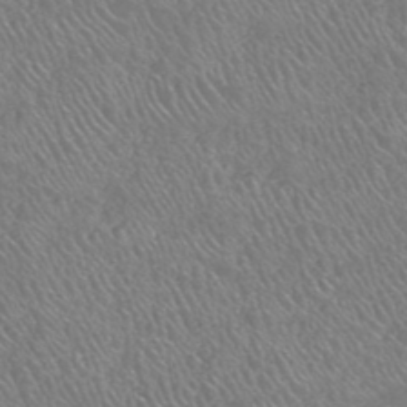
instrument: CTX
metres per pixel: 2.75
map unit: HNhu
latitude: -47.4265
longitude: 29.5021
